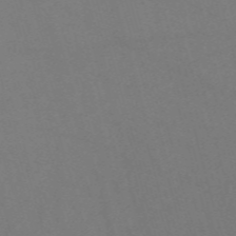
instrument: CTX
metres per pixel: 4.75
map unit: HNb
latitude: -47.7855
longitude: -48.8191
